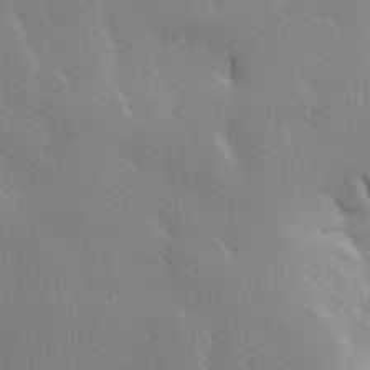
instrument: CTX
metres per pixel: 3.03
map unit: Hve
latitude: 23.0836
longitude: 145.6344
